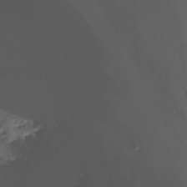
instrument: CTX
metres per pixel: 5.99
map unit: Nhu
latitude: -12.7085
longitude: -50.7246
